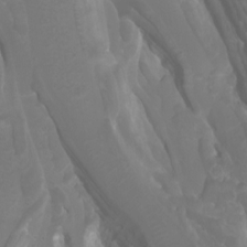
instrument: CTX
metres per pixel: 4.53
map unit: Htu
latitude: -5.2754
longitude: 138.5007
